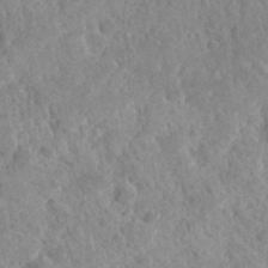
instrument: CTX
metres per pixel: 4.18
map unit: Hto
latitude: 35.6694
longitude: -50.6301
